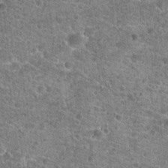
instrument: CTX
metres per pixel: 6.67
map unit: Hto
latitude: 20.4601
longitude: -42.3467
